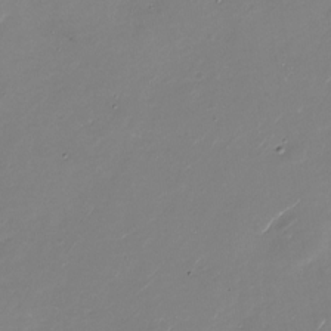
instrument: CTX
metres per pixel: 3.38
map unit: Nhu
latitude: -29.0298
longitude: -75.9339
